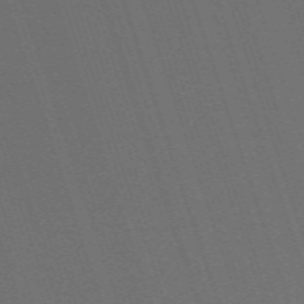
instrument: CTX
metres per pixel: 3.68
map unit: eHh
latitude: -63.6533
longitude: 51.2943
